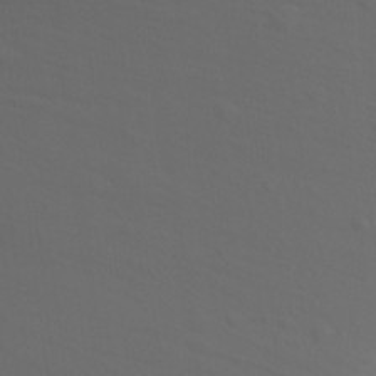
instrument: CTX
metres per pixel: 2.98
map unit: Ht
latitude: -11.4454
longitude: -34.5923
